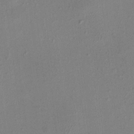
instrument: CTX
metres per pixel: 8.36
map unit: HNhu
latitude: 7.3671
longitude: 0.0472
